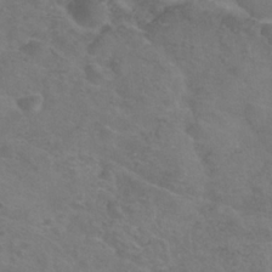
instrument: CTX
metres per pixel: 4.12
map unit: Hve
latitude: -34.2362
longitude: 91.1620
